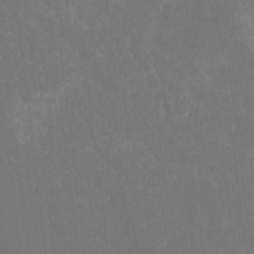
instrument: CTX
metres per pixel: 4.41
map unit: Hto
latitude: -8.3117
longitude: -46.7247
